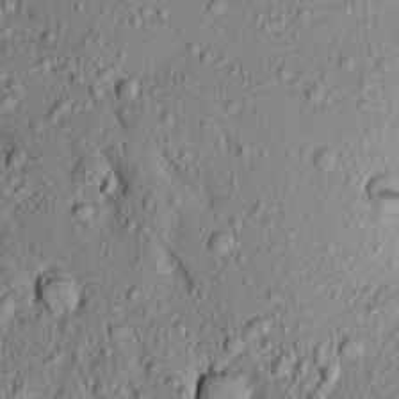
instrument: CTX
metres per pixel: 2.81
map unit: Aa
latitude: 17.7828
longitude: -148.8002
